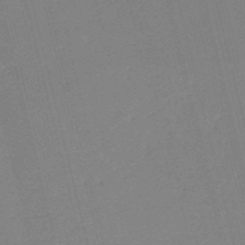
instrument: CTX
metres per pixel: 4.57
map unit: HNb
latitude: -54.3117
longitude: -39.3859
